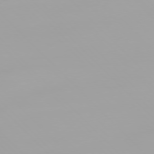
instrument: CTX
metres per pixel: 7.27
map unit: Ap
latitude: -77.5210
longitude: -73.1404
